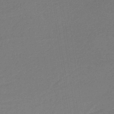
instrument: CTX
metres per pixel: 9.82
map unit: HNb
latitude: -36.9730
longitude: 58.0472
